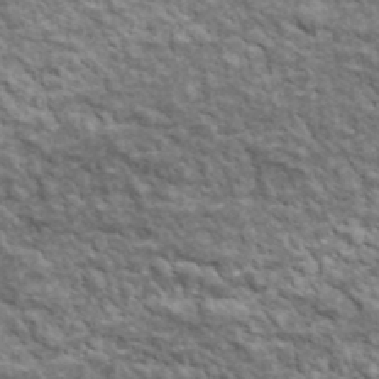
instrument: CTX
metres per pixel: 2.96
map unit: lHvf
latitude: 38.5168
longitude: -88.6680
